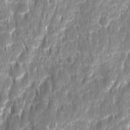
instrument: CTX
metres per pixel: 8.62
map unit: Ave
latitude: 16.0444
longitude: -134.3278
